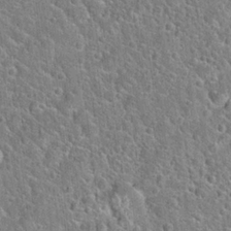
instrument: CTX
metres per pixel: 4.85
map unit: Hto
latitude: 21.7450
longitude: -51.1214
